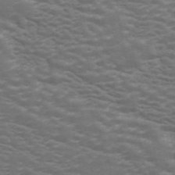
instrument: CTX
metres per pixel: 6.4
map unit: ANa
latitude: 44.4979
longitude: 26.0472
